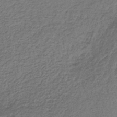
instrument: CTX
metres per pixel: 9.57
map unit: lHb
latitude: -39.6911
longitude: 61.6533
